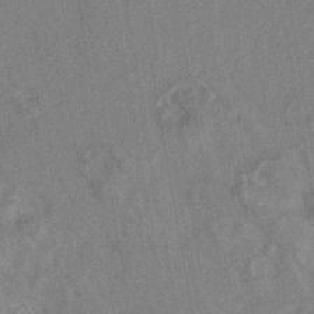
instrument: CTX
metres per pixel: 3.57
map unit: HNhu
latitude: -42.1416
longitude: 91.8234
